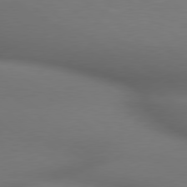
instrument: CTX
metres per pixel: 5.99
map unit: lApd
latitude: 78.9703
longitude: 175.7099
